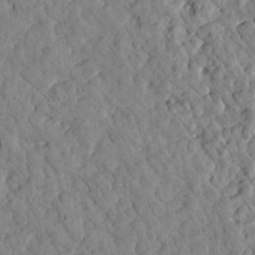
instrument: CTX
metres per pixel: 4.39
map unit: Htu
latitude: 1.5749
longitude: 179.5588
